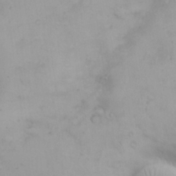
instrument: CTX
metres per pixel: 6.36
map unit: eHh
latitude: 26.0444
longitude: -64.7057
